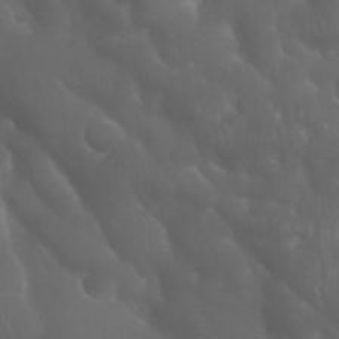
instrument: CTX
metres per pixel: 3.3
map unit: Nhu
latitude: 28.6679
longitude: -66.4412
